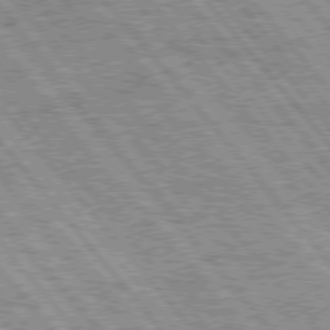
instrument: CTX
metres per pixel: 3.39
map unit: Hpe
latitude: 75.7072
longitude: -125.6316
